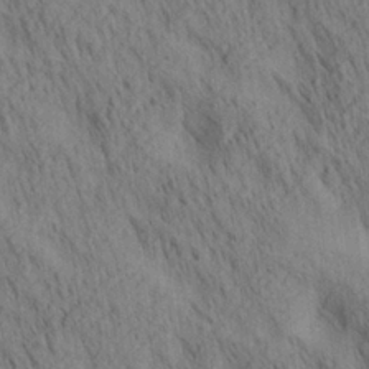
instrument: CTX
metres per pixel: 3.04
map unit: lAa
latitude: 21.2726
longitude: -138.7246
